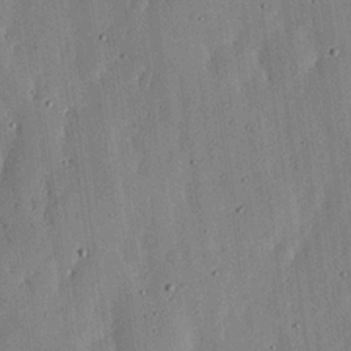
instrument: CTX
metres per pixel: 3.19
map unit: lHvf
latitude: 19.5560
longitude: -114.5356
